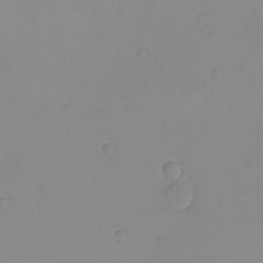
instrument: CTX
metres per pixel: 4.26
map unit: eHh
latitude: -9.1620
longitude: -66.3656
